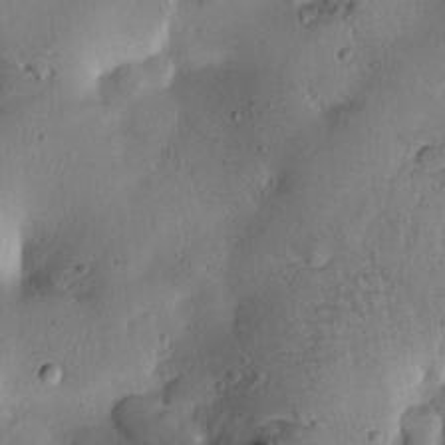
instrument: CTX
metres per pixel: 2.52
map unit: Htu
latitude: -0.7275
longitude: 170.5385
